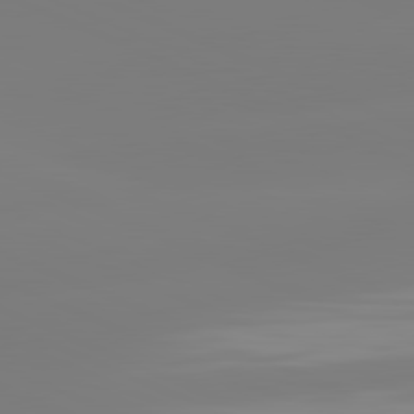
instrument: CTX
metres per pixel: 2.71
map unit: lApd
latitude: 81.6883
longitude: -158.4601
